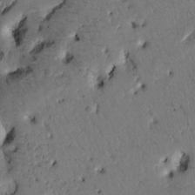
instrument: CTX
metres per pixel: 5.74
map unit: Htu
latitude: -0.8786
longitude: 170.5196
